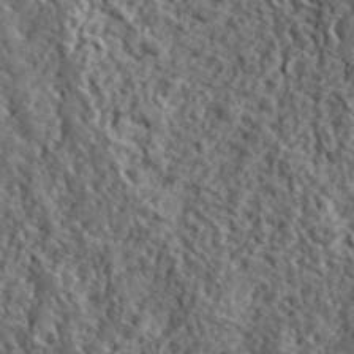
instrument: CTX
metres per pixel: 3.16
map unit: lHvf
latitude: 41.2725
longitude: -89.3293
